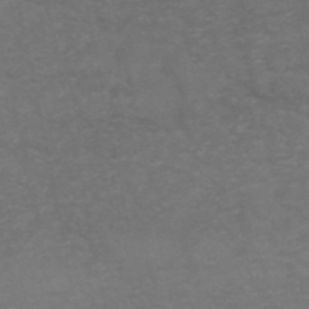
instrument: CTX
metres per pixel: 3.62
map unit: HNb
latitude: -49.5777
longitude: -43.5938
